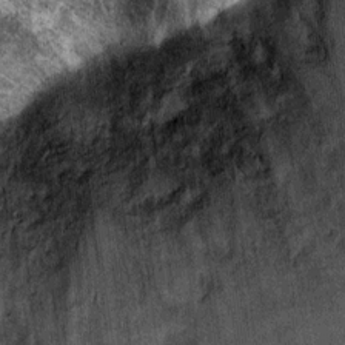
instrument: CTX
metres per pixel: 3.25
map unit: Ht
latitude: 8.6679
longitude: -37.1214
